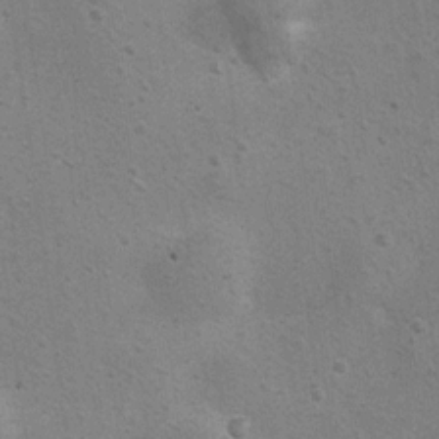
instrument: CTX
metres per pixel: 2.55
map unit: Ht
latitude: 8.8758
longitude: -36.7435
